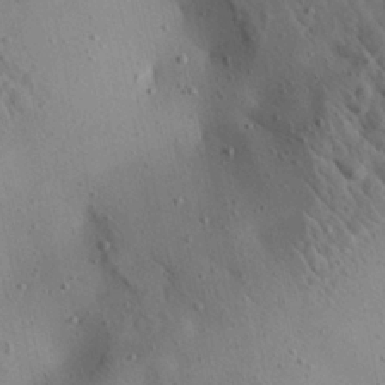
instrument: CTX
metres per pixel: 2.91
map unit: Aa
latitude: 24.8191
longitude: -143.1214
